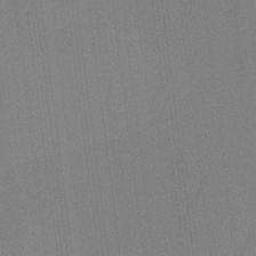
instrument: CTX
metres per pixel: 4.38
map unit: Hto
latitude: -11.2376
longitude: -38.3278
